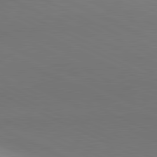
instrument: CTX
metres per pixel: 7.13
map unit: lApd
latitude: 81.2726
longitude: 144.9353
